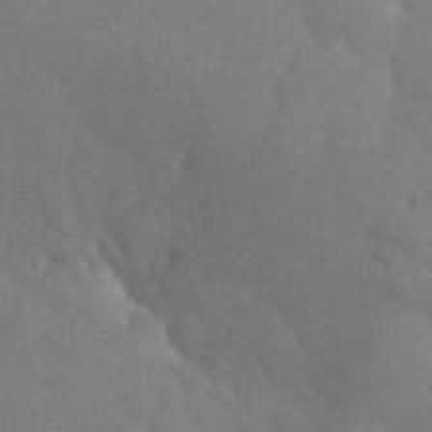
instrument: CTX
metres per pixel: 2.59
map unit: Nhu
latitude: 30.8569
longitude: -57.4615
